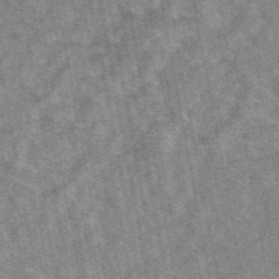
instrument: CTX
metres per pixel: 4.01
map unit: eAb
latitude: 48.0822
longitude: 117.4643
